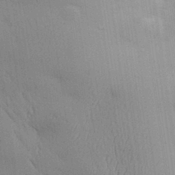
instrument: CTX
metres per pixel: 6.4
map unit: Aa
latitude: 31.1592
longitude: -144.8380
